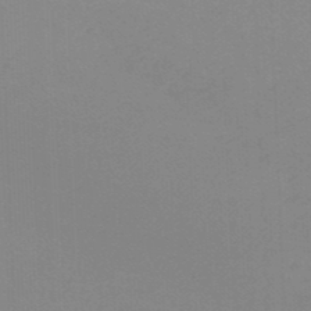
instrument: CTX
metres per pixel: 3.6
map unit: lHb
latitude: -45.5399
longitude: 63.8800
